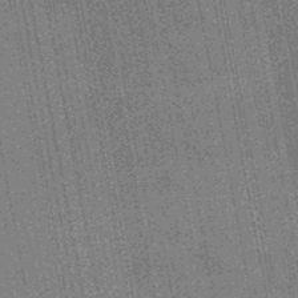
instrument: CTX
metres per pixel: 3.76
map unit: HNb
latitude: -45.3888
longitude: 52.7463
